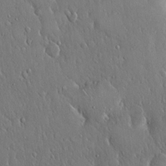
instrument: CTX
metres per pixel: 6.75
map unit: Hto
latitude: 17.6694
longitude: -58.4790
